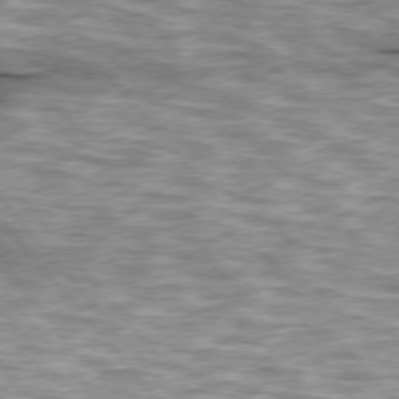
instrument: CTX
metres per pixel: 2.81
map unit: lApd
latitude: 76.1766
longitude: -49.0458
